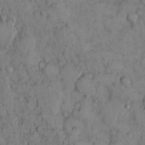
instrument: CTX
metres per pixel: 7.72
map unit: Hto
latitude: 10.2145
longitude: -59.9339
